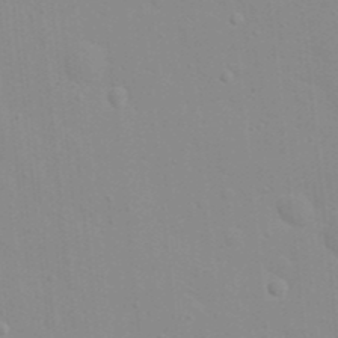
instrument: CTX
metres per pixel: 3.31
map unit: eHh
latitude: 21.2915
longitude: -64.2711
